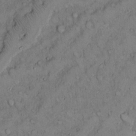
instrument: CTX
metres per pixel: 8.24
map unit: Hto
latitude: 9.9528
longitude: -59.9150
